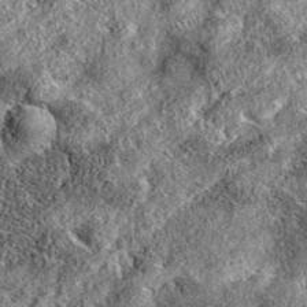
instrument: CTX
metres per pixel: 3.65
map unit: eAb
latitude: 36.7435
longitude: 108.8408
